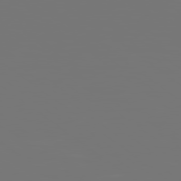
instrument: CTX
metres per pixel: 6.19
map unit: lApd
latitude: 79.0648
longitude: 176.7274
